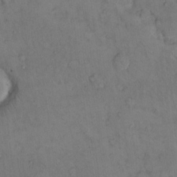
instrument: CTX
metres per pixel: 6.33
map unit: Hto
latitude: 11.1970
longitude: -61.1592
